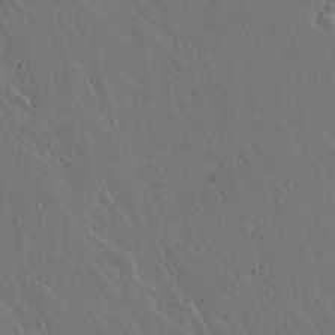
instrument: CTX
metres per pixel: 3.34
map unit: lAvf
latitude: 15.5372
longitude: -126.6302
